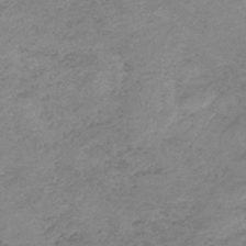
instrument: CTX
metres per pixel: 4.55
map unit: HNb
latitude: -33.2187
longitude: 60.3495
